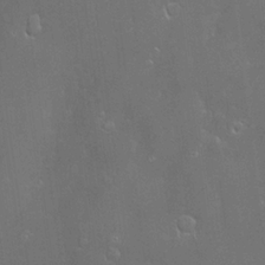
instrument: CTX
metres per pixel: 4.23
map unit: Hve
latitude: -11.2754
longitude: 174.4817
